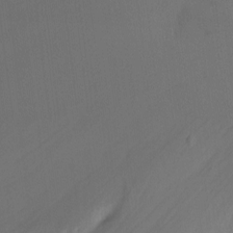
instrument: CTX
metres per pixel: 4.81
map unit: Hto
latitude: -10.6896
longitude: -40.6868
